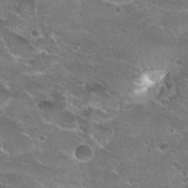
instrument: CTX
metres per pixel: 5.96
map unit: Hto
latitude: 22.4979
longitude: -41.4615
